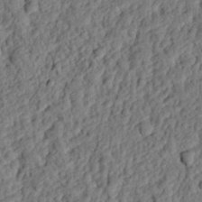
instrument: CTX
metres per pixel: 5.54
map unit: eHh
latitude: 25.5749
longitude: -78.9136
